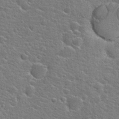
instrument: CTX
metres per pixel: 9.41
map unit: Hto
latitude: 22.3845
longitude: -44.1955
